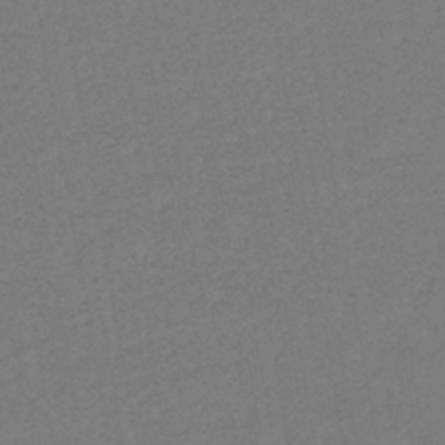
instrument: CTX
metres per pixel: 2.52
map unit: eHb
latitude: -41.2565
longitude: 79.7666
